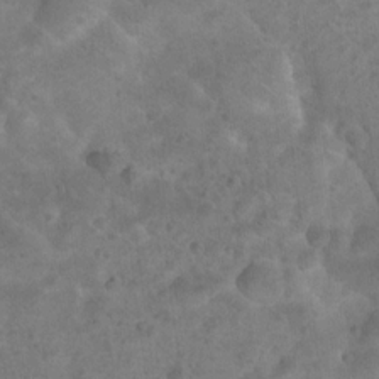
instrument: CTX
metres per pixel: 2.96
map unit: Nhu
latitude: 8.6680
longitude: -22.2145
